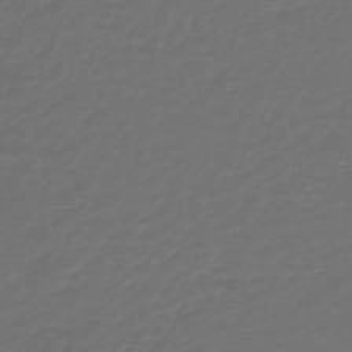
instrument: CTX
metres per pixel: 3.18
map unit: HNb
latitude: -47.4265
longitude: 54.8030
